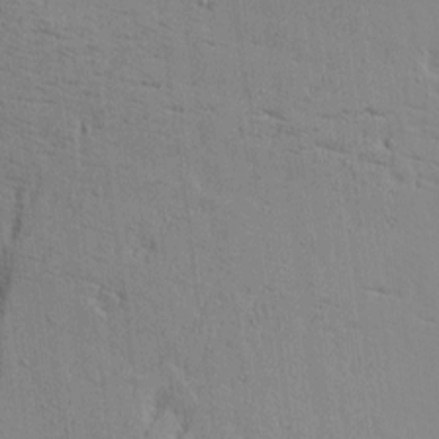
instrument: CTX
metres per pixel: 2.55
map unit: Aa
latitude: 17.1403
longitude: -124.7435
